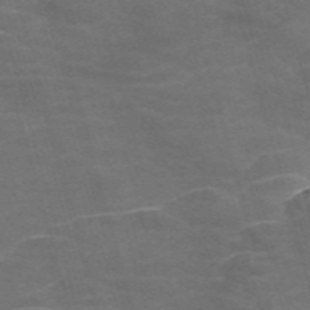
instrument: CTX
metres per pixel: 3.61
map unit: Nve
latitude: -58.4062
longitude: 65.8423
